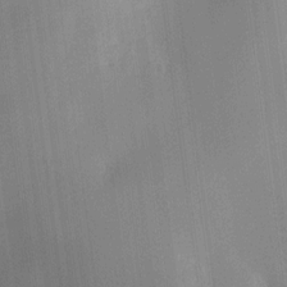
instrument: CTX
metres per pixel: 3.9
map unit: HNhu
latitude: 11.1214
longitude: 9.3887
